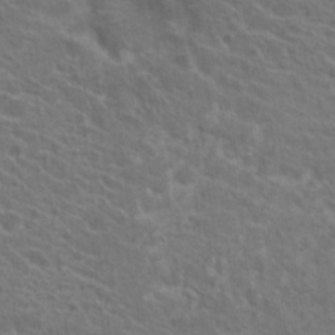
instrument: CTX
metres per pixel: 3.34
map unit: Hto
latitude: 23.2915
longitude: -38.9703
